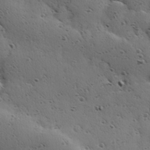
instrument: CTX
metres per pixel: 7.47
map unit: Hve
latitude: 23.8394
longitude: -96.5924
